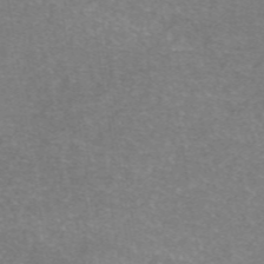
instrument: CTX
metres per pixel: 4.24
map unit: eAb
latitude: 46.8758
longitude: 102.3873
